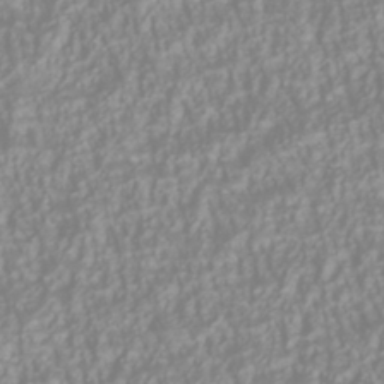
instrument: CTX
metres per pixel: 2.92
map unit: Nhu
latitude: -40.9730
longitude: -84.5168
